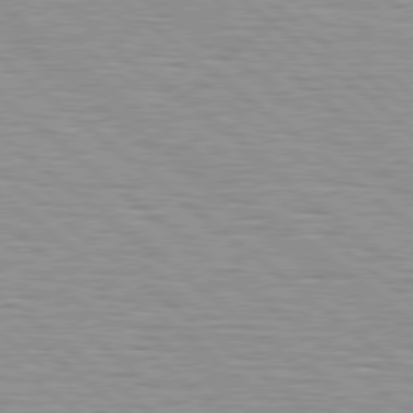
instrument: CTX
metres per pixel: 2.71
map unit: Hpe
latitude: 78.7624
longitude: -140.7246
